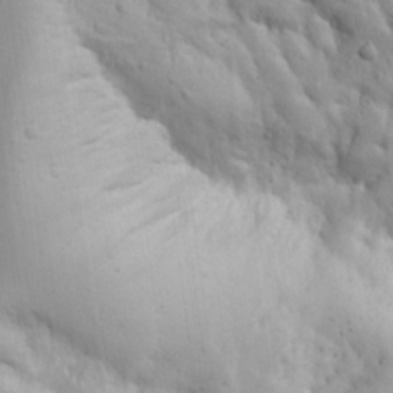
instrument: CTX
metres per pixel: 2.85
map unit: Aa
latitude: 14.9703
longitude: -140.8946
